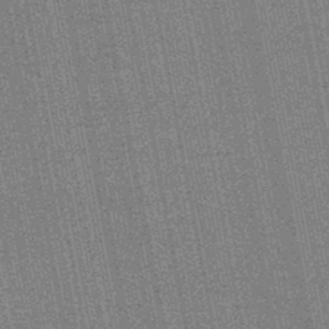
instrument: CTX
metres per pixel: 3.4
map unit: HNb
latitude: -45.7478
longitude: 53.2187
